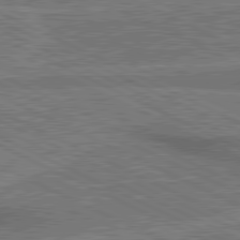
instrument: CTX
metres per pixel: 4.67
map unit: lApd
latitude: 80.9514
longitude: 140.2172
